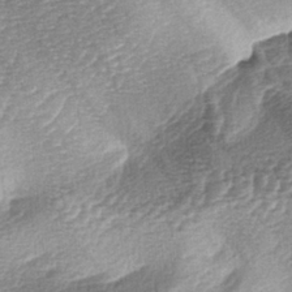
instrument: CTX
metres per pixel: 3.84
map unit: lAa
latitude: -4.0661
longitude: -128.2900
